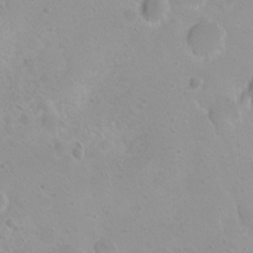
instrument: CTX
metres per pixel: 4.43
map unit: eHh
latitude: 2.0822
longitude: -55.1025
